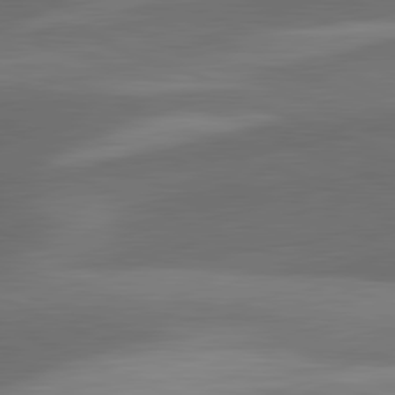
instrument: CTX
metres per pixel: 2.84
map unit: lApd
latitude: 81.5371
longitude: 132.4062
